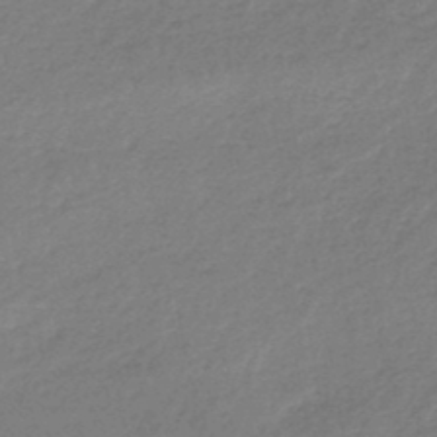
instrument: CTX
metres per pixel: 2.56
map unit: lHb
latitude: -44.7652
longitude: 69.6343
